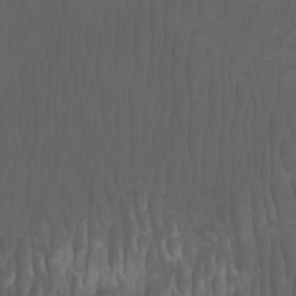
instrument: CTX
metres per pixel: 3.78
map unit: Aa
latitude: -7.8233
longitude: -80.6490
